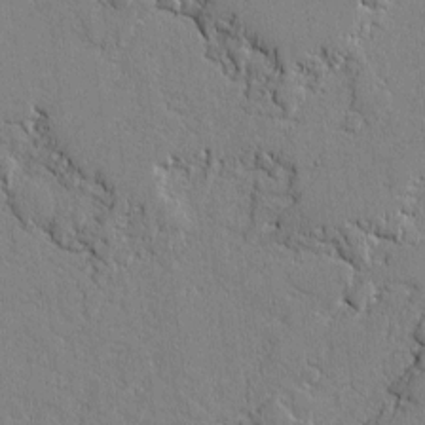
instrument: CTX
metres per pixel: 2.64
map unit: lAvf
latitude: -1.0487
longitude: -108.9702
